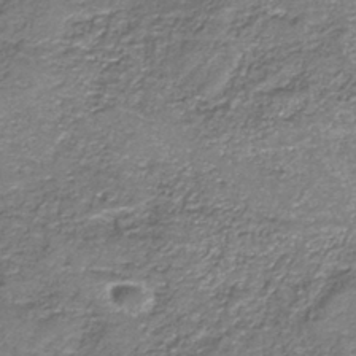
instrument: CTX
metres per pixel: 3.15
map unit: eAb
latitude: -38.0283
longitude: 51.5399
